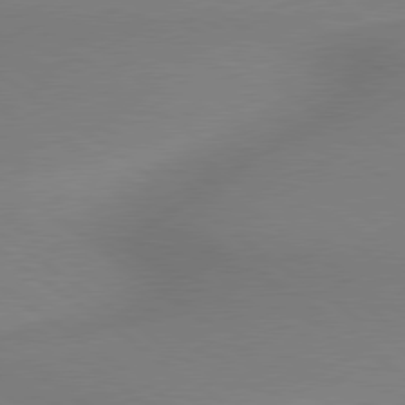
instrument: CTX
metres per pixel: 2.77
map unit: lApd
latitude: 79.2159
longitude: 179.1809
